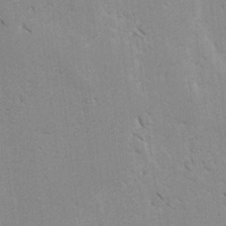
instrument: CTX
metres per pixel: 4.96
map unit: lAvf
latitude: -4.7463
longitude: -114.2333
